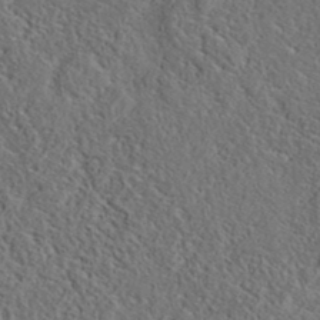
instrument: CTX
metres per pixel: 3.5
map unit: eAb
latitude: 38.0255
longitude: 112.8975
